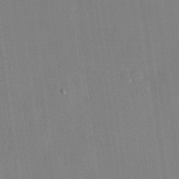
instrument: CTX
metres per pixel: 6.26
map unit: lHvf
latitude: 21.5371
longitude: 146.1228
